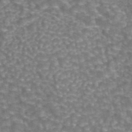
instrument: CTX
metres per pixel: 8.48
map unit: eAb
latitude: 44.2900
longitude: 106.6141
